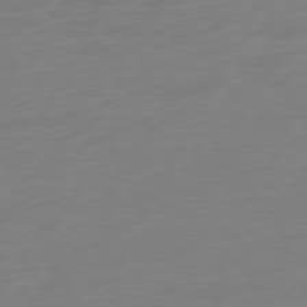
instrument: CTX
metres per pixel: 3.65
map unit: Ap
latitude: -78.6329
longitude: -66.8946
